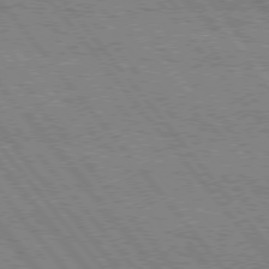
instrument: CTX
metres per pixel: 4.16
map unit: Hpe
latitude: 75.8394
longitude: -149.8205
